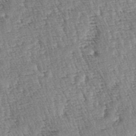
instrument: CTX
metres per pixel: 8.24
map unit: lAa
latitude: -4.0661
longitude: -122.3656
